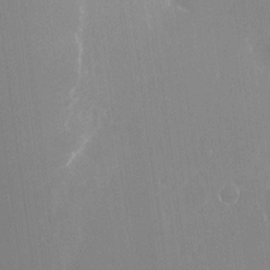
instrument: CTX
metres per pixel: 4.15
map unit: Nhu
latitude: -22.2551
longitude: -72.3279
